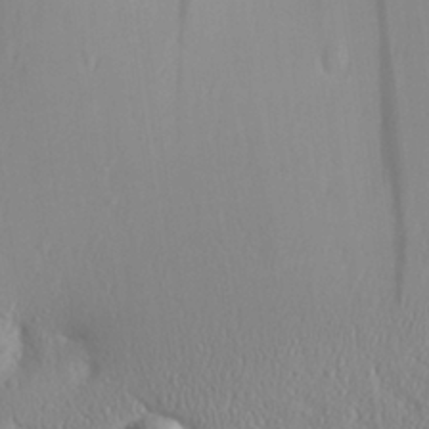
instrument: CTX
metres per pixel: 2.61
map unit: Aa
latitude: 28.2900
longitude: -144.8569
